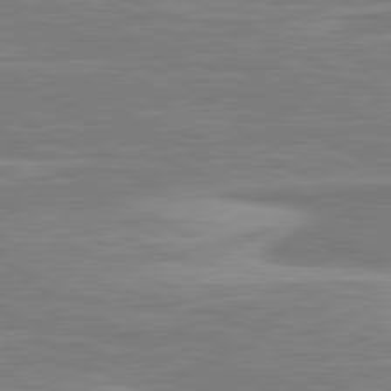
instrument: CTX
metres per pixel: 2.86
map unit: lApd
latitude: 80.9325
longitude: -173.8016
